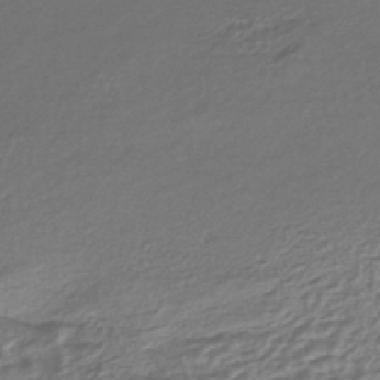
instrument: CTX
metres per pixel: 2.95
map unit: HNhu
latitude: -45.1809
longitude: 97.2565
